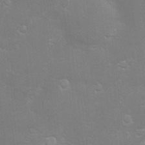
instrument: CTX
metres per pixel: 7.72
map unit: Hve
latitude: -10.7085
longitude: 174.5195
